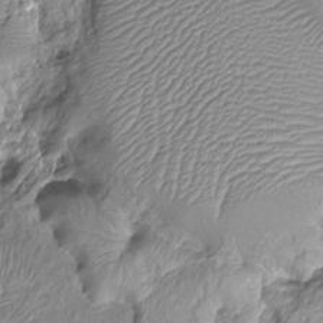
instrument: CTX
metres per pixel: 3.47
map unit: Nhu
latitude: -15.0487
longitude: -26.3089
